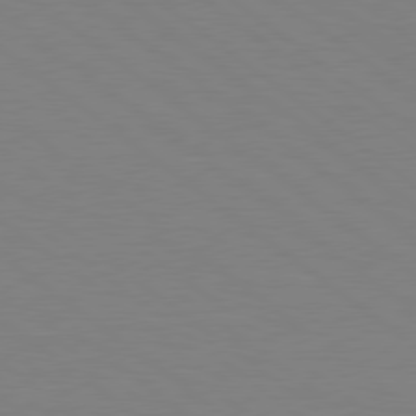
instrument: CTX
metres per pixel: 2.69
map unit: Hpe
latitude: 78.7058
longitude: -148.9136
